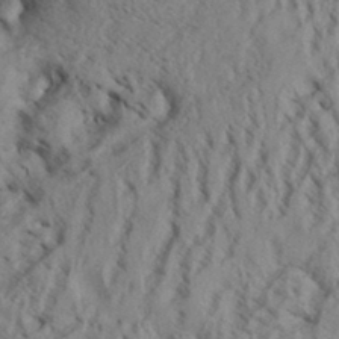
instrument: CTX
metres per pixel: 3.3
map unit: Aa
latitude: 32.4979
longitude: -137.0270
